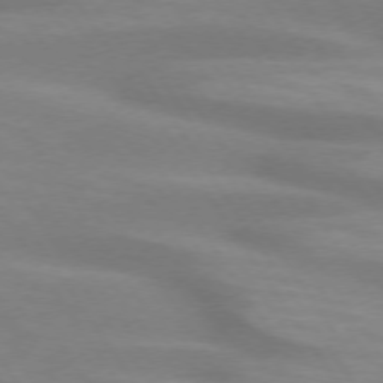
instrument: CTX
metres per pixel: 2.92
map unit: lApd
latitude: 73.7450
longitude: -54.1011
